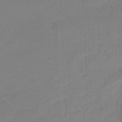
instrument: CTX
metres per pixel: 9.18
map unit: eHb
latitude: -47.5021
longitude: 89.0108
